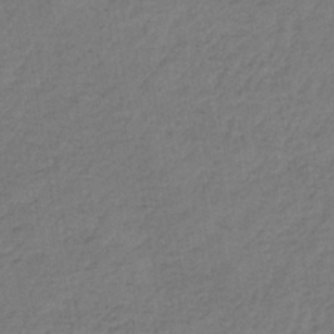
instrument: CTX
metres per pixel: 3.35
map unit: lHb
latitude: -35.0297
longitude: 62.5384
